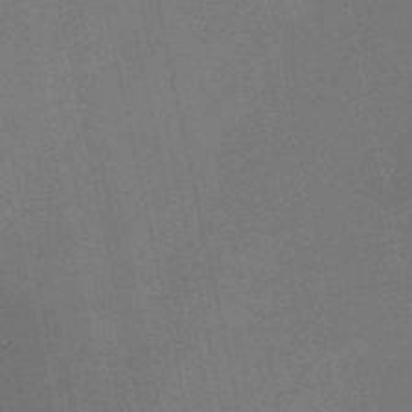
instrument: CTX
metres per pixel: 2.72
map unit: HNb
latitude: -51.1809
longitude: -42.2145
